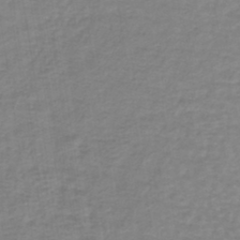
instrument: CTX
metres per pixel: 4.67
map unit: lHb
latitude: -42.2550
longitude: 71.0298
